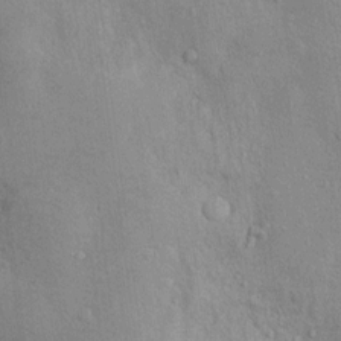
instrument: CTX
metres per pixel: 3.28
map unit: Nhu
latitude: 12.8002
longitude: -26.5546
